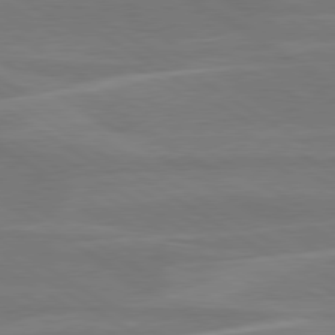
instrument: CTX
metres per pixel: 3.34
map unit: lApd
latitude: 79.6505
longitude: -126.1767
